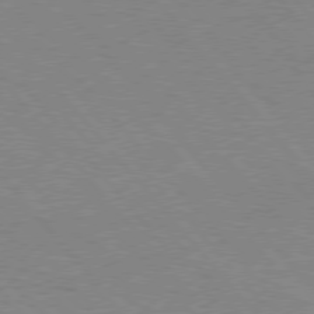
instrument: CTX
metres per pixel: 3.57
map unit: Hpe
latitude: 76.3467
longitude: -151.4993
